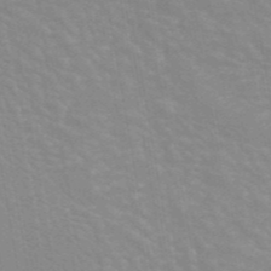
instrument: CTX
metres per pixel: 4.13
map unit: ANa
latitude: 43.5371
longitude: 27.8233
